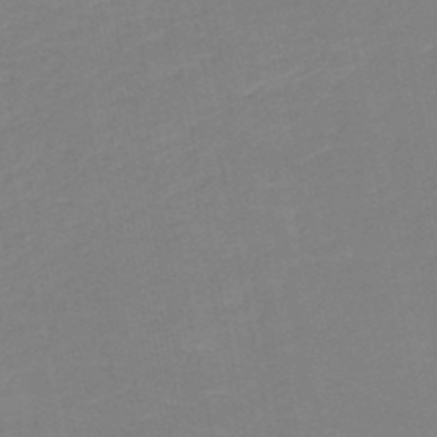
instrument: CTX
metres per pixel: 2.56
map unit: HNb
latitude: -50.1417
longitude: -50.2144
